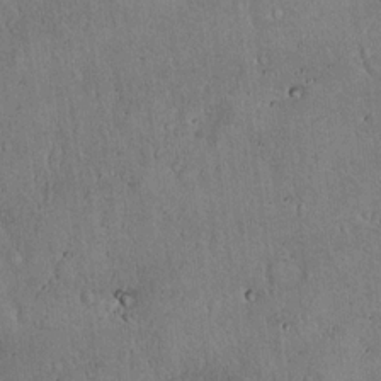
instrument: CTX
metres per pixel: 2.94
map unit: Hto
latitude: 16.6679
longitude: -59.6694
